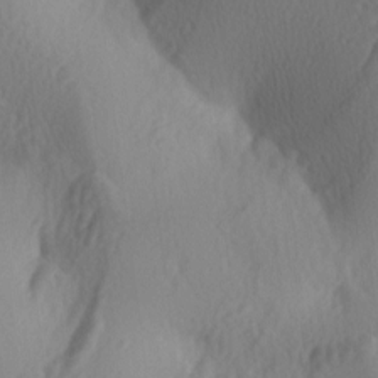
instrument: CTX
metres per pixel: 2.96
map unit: lAa
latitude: -4.7274
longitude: -123.4993
